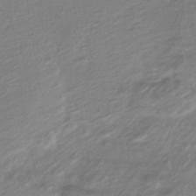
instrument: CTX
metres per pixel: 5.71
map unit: lHb
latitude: -37.1809
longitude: 70.5007
